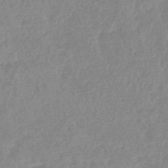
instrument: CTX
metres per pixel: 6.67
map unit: eHb
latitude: -45.6722
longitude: 85.6721
